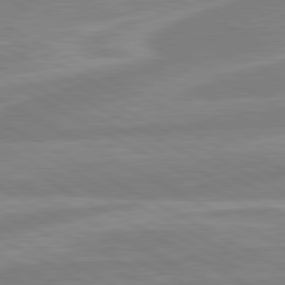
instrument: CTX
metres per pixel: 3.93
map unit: lApd
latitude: 80.8569
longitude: -168.3656
